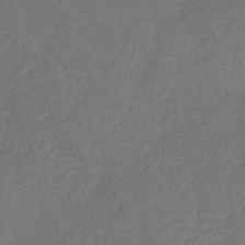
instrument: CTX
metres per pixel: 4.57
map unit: HNb
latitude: -35.8989
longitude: 54.9164
